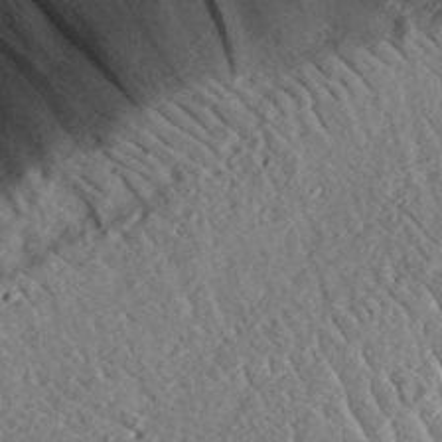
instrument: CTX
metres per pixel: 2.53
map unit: lHvf
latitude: 33.5182
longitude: -83.4804
